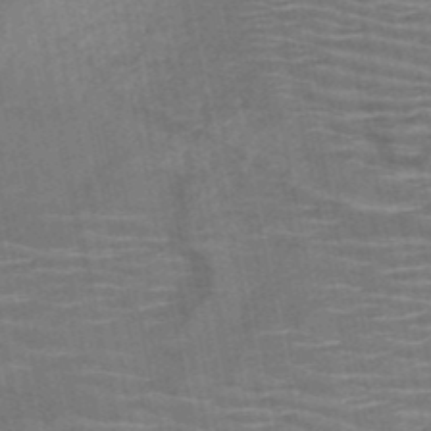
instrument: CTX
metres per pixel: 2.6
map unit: HNb
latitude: -51.0675
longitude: -47.4805
